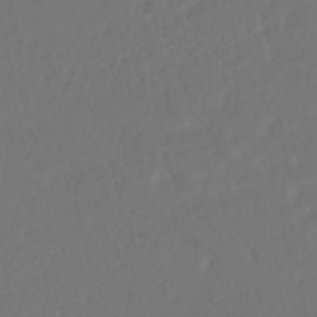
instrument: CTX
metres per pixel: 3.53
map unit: HNhu
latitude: -45.9556
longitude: 103.4266
